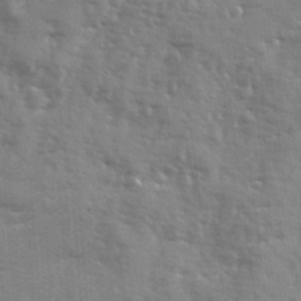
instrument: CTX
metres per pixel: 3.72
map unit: Ave
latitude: 12.5924
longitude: -102.1011
